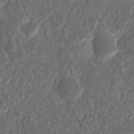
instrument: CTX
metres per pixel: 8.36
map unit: Nhu
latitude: 13.9339
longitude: -73.4805
